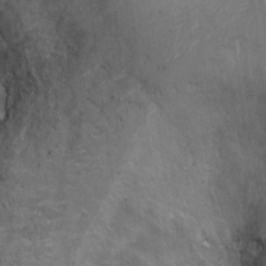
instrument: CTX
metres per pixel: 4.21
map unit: Ht
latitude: -5.2187
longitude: -36.6113
